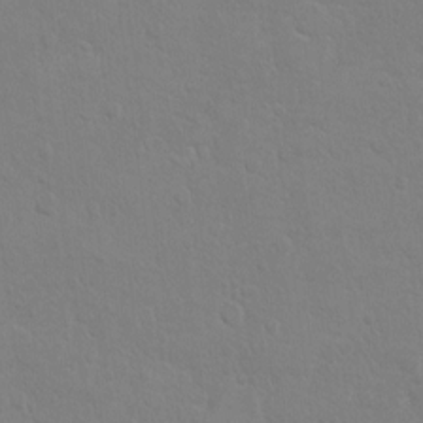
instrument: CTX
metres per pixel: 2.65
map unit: Ht
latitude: 11.7639
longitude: -33.4237
